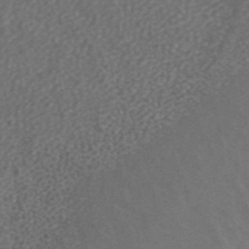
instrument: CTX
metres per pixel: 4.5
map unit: ANa
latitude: 43.6316
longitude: 25.4454
